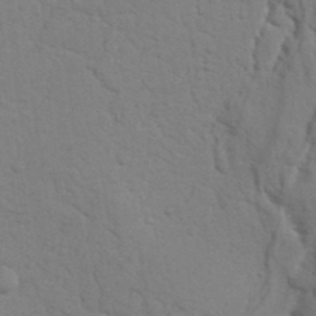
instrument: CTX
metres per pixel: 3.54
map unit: Nhu
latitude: 19.6127
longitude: -76.4223
